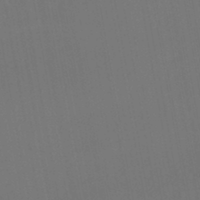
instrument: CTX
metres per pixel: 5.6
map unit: HNhu
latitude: -45.7289
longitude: 93.2565
